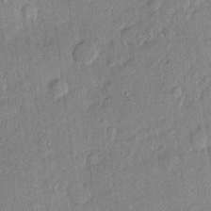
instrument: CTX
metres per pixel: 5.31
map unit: eHh
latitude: 4.1011
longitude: -74.8191
